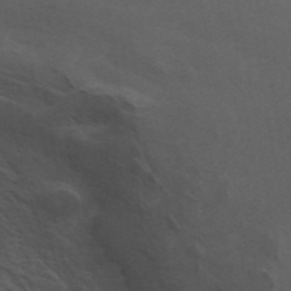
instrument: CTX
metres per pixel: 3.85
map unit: ANa
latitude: 44.1200
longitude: 26.4062
